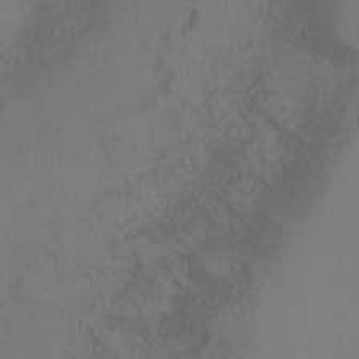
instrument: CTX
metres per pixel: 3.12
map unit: Ht
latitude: -11.9556
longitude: -35.1403
